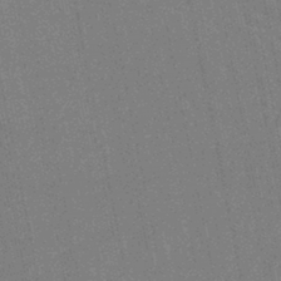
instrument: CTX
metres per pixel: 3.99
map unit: HNb
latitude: -37.1998
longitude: 57.0297
